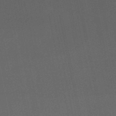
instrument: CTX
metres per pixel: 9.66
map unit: eHb
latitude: -50.9920
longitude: 72.2928
